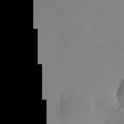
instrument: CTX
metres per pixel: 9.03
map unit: Nhu
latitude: -24.4818
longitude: -71.8583
